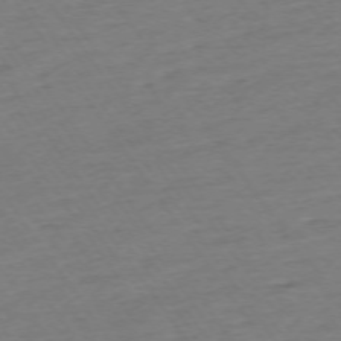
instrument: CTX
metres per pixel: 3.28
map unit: Ap
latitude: -74.0661
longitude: -83.6693
